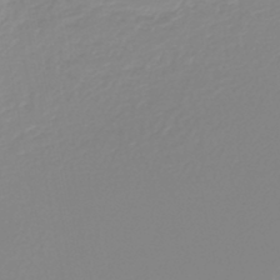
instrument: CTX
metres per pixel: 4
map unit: lHb
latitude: -44.5007
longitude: 54.8597
